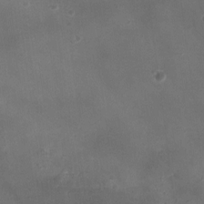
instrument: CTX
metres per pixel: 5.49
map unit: Ht
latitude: -2.3684
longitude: -19.7260
